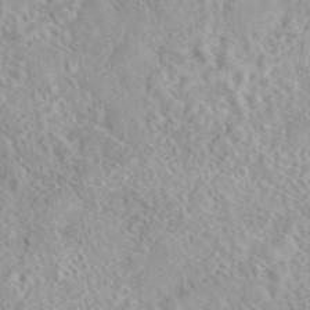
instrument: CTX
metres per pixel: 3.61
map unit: eAb
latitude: 44.5168
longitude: 115.1998
